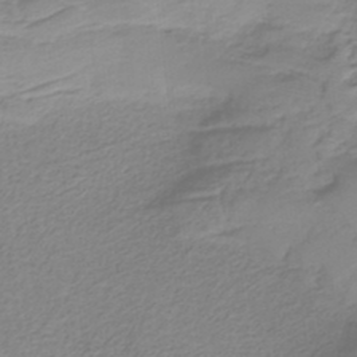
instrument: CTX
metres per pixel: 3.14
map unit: HNb
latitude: -36.5384
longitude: 55.5777
